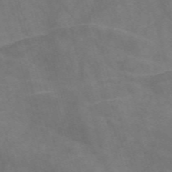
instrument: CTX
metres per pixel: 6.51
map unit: Nve
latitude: -58.7274
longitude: 64.0850
